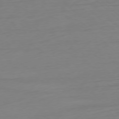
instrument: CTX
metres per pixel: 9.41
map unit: Ap
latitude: -77.5210
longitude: -77.5560
